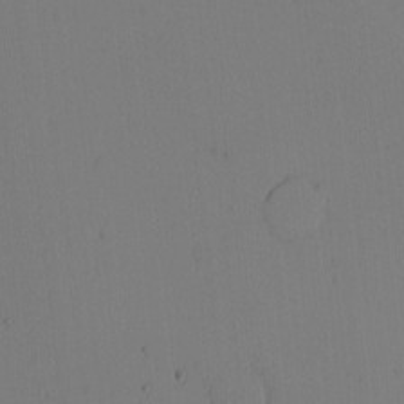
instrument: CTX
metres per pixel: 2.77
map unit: Nhu
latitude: -1.3510
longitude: -73.4616
